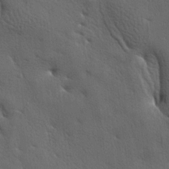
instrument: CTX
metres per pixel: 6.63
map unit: lAa
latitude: -6.8786
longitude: -125.3482
